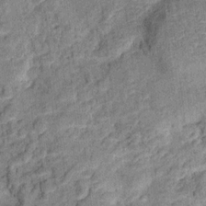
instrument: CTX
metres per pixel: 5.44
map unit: Ht
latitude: 10.5168
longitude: -39.0836
